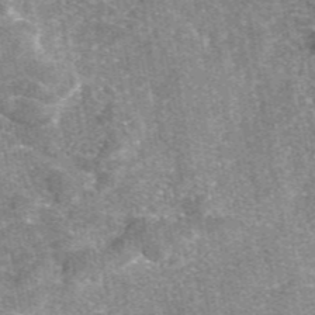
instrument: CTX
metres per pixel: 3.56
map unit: eAb
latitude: 47.0270
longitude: 107.3699
